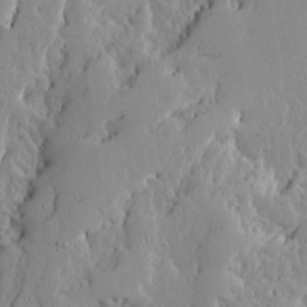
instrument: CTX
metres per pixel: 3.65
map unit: Ave
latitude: 13.5371
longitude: -133.7261
